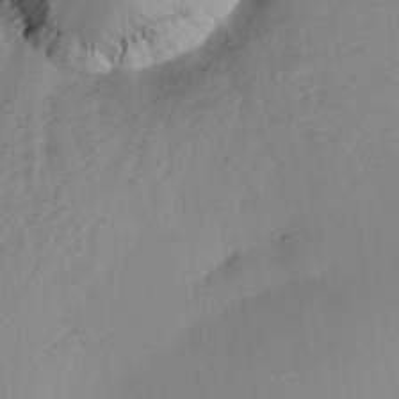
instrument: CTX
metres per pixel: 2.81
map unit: HNhu
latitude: 9.4238
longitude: 15.2187
